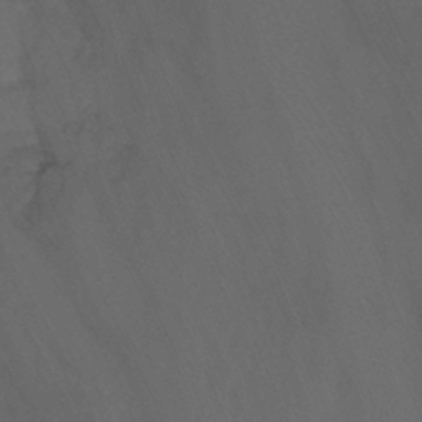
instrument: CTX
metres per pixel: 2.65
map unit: Nhu
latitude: -15.4644
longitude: -56.5923
